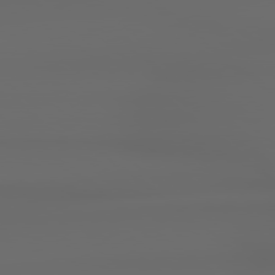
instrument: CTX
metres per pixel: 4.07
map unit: lApd
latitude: 79.0648
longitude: -138.0822
